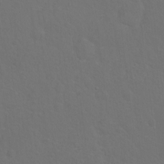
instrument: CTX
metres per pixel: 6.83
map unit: Hto
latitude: -7.6722
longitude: -46.5735
